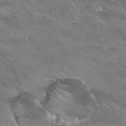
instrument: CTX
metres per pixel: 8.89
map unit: Hto
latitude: 24.6490
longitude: -37.1214
